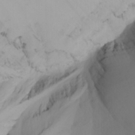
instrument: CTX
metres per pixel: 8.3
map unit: Nhu
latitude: -5.3887
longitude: -95.1026
